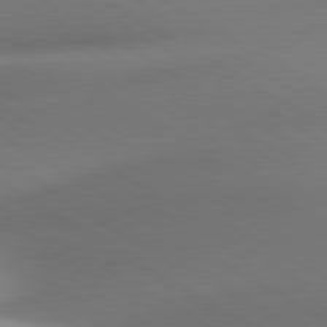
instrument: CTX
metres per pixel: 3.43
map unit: lApd
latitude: 80.5735
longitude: -161.6316
